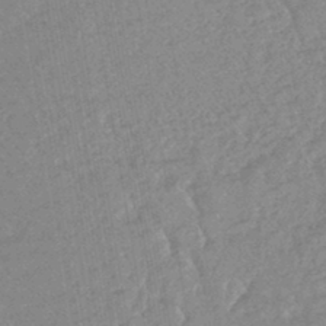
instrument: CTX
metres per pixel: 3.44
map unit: lHb
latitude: -43.3509
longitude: 79.7288
